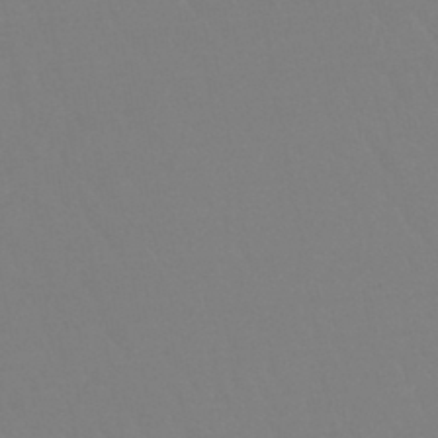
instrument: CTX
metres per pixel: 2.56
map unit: lHb
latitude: -44.3495
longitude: 73.7855
